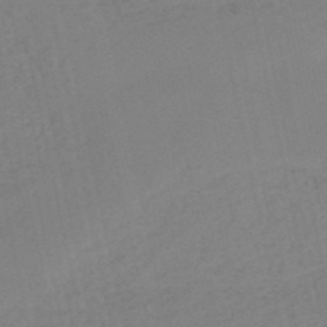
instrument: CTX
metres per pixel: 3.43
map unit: HNb
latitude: -53.3509
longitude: -39.6127
